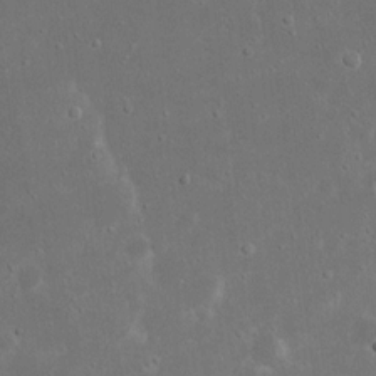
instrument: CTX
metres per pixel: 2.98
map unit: eHh
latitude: 17.2915
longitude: -72.0255
